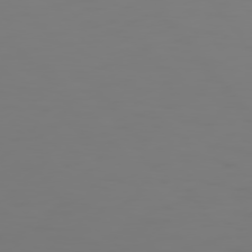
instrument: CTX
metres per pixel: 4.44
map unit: Hpe
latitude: 75.6127
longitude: -127.3104
